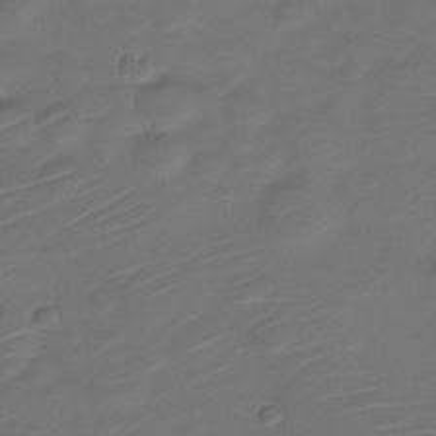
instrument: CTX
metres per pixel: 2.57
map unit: Nve
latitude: -20.4062
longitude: 105.5966
